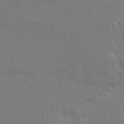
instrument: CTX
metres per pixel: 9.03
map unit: Ave
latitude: 22.3656
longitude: -130.1011
